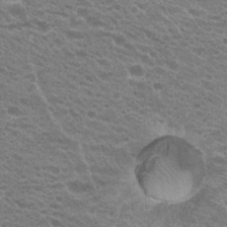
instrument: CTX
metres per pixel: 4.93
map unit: Hto
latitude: 23.1781
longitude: -35.7638
